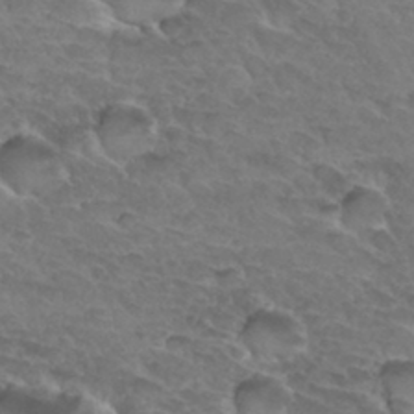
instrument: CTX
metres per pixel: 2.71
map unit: Hto
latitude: 33.3293
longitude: -46.0255
